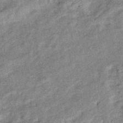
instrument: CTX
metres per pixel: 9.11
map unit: eHb
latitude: -38.6708
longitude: 79.0675
